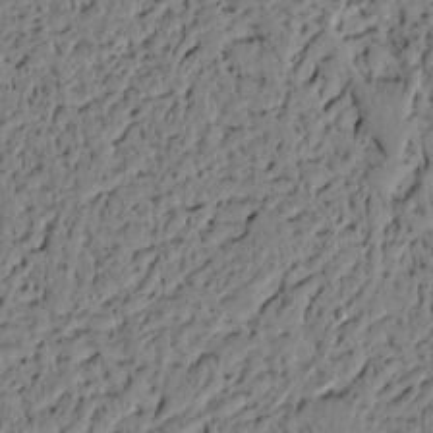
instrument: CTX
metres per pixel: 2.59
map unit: lAvf
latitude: 4.9703
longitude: 165.0865
